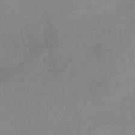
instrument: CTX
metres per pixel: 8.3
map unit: HNb
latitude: -33.4077
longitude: 63.4454
